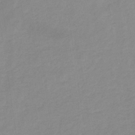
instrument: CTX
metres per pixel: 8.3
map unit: HNb
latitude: -31.5021
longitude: 63.2942
